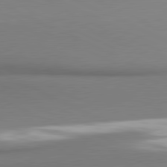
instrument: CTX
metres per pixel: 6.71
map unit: lApd
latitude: 81.1214
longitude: 176.2173
